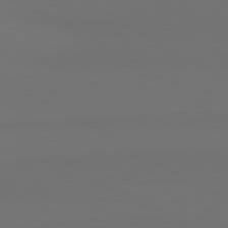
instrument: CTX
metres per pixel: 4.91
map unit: lApd
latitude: 81.3859
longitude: 152.1228
